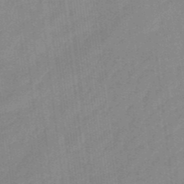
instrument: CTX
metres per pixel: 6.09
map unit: eHb
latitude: -46.1605
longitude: 86.9542
